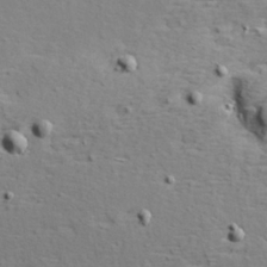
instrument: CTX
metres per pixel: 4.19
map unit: Hve
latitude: 24.0255
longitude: -98.0633
